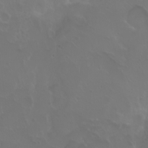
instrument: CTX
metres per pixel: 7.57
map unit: eHh
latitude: 1.1592
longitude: -54.6868
